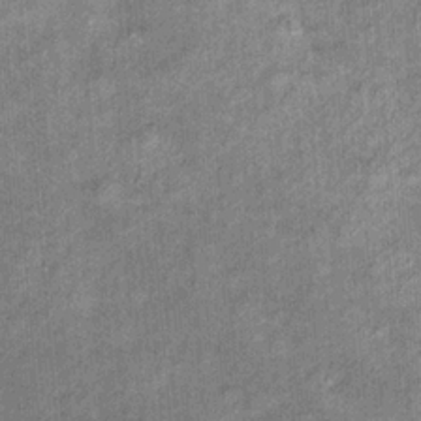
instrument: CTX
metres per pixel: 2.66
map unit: Hto
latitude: 15.6505
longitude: -35.0269
